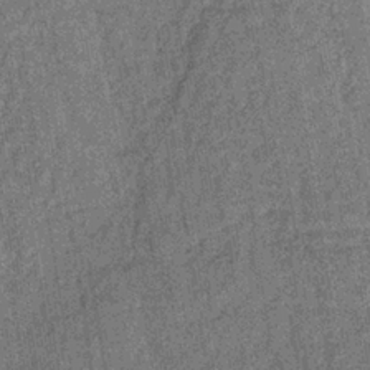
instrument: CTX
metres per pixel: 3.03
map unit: lHb
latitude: -35.7855
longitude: 64.1417
